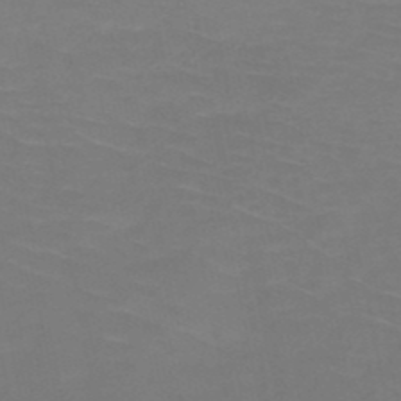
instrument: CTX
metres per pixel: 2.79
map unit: HNb
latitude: -50.2928
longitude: -43.9906
